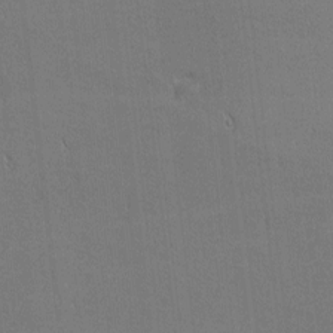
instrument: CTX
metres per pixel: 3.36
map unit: Nhu
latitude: 1.3670
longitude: -78.6869
